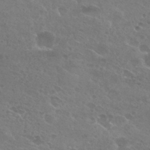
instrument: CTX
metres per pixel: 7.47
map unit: Hto
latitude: 26.2334
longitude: -36.7813
